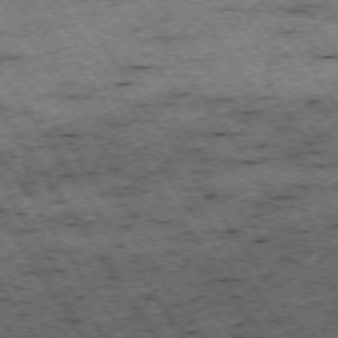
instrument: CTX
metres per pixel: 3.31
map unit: Hpe
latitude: -74.2551
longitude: 3.3698
